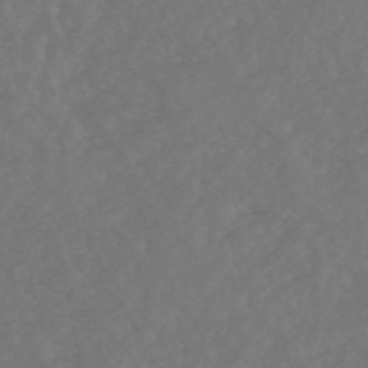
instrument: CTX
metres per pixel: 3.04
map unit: HNhu
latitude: -49.0865
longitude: 101.2564
